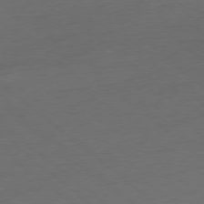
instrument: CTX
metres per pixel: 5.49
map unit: Ap
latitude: -78.1794
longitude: -56.5167
